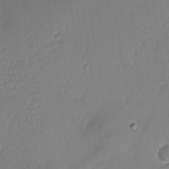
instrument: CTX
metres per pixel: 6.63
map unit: Nhu
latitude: 2.8569
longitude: -75.7450
